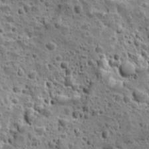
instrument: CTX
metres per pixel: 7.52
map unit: Ave
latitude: 10.5168
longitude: -105.0081
